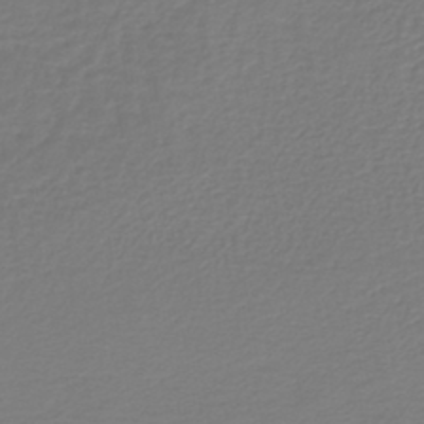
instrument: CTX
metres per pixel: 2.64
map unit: lHb
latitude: -42.8785
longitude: 71.5399
